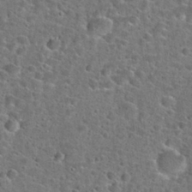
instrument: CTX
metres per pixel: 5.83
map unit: Hto
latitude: 24.0633
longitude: -48.0822
